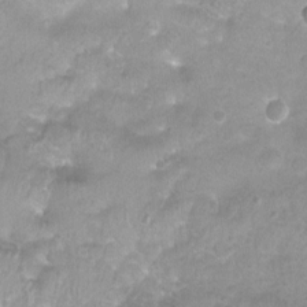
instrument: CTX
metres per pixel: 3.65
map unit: Ht
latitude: -0.9353
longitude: -20.3656
